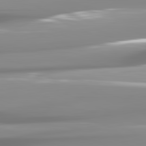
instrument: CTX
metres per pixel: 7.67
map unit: lApd
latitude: 81.7450
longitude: -138.2333
